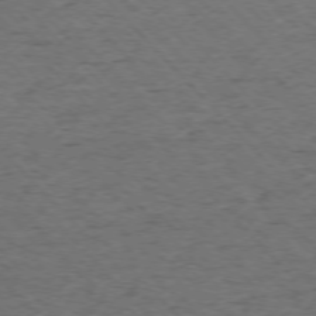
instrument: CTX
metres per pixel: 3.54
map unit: Ap
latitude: -76.1984
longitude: -87.4048
